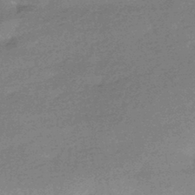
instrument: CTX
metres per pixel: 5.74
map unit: HNhu
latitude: -43.4454
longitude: 93.0297
